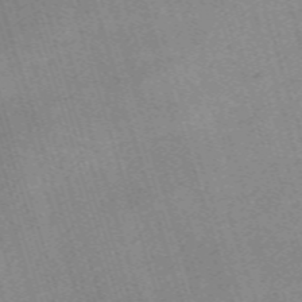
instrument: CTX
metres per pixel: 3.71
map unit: eHh
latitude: -62.7463
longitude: 51.6722
